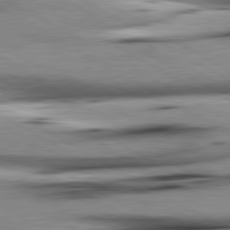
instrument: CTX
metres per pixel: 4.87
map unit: lApd
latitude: 80.4790
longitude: 162.8219
